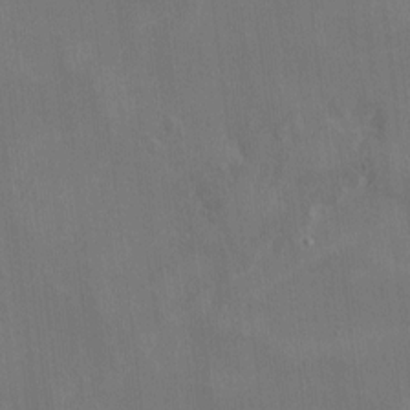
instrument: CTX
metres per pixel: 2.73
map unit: HNhu
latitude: 3.3481
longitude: -6.8947
